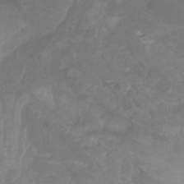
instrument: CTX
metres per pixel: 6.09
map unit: Nhu
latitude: -9.8989
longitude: -76.1200
